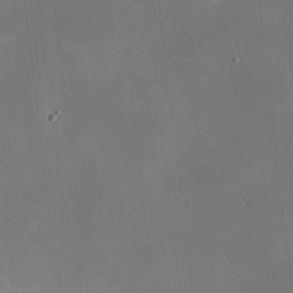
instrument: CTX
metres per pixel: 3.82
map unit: HNhu
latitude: 8.4034
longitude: 9.6344
